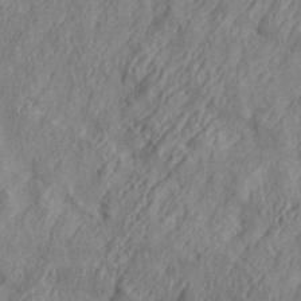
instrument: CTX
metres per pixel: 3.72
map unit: eHh
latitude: 36.8002
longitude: -137.4994
